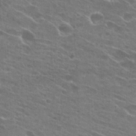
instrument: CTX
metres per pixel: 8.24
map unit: Hto
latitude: 25.3103
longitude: -43.8017
